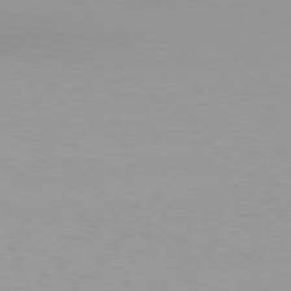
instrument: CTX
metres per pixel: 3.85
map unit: Hpe
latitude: 78.1578
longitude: -144.8569
